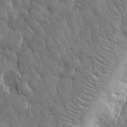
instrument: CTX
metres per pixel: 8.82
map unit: eHh
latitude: 32.5546
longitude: -79.4805
